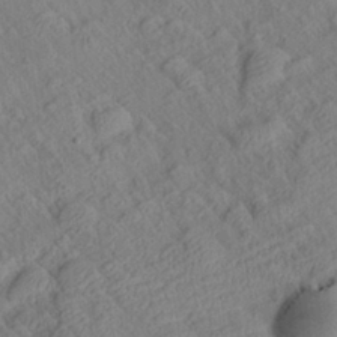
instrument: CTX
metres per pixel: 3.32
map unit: Aa
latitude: 27.4615
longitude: -141.8961
